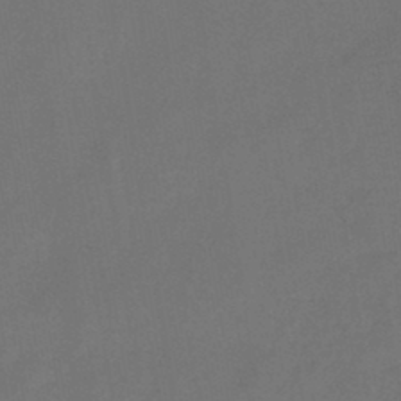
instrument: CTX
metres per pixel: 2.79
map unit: HNb
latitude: -44.3495
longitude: -39.1970
